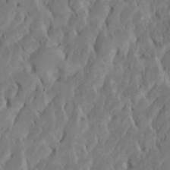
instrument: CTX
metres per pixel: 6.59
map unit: Htu
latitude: -7.4265
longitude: 145.1998
